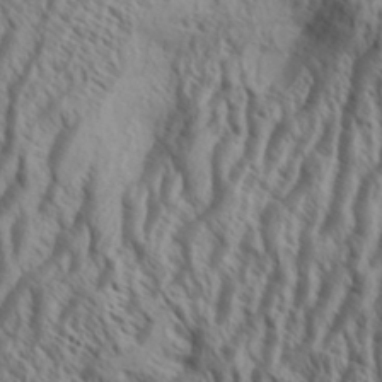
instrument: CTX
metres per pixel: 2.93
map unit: Aa
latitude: 34.0444
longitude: -138.4034
